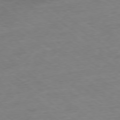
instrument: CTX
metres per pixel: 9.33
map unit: Ap
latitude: -78.8975
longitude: -77.8961
